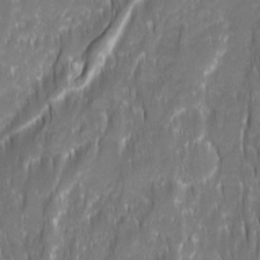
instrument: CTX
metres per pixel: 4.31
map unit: Ave
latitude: 15.3860
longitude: -134.9513
